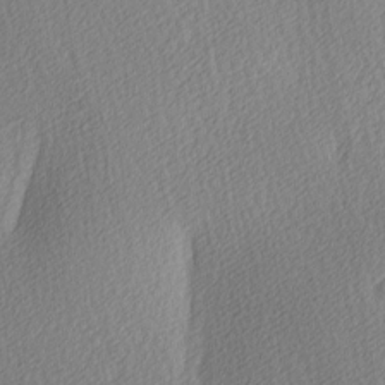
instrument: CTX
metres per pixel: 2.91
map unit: Ave
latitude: 3.7827
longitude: -112.6868
